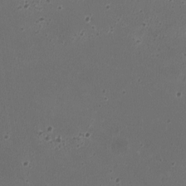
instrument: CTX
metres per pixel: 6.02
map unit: HNhu
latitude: -2.9163
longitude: -2.8002
